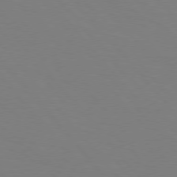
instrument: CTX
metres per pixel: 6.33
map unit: Hpe
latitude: 75.8583
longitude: -141.5182
